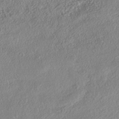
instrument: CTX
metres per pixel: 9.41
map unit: Nhe
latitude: -41.6344
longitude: -111.7639
